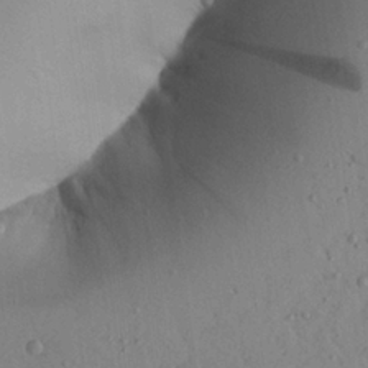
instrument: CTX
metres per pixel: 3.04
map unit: Aa
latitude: 24.5923
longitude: -128.6490
